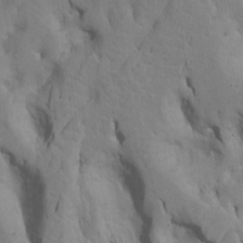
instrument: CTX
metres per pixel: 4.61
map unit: Htu
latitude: -7.3887
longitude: 144.9164
